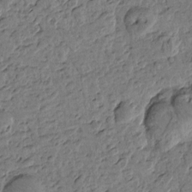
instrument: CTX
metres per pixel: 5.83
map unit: Htu
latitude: -1.0298
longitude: -176.0255
